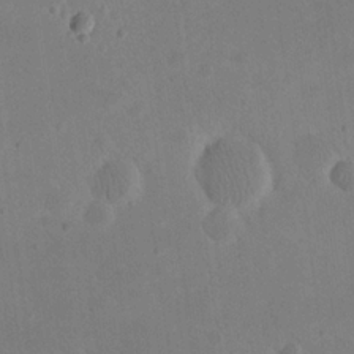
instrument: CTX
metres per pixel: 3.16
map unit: eHh
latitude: 20.4790
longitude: -70.9325
